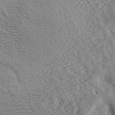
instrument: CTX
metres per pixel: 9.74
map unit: ANa
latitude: 41.7638
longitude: 55.0487
